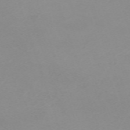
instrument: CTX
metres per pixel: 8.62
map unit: eHh
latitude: -63.1431
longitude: 48.9164
